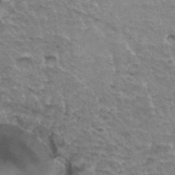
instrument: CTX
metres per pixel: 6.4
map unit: Hto
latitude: 35.9339
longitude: -43.4615
